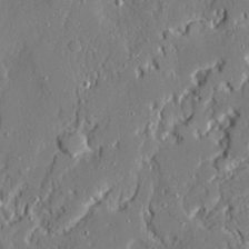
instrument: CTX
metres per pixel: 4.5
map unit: Ave
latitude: 21.1214
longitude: -128.1200
